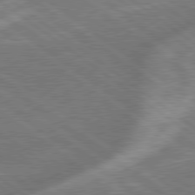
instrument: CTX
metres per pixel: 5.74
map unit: lApd
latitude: 79.1026
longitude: -171.2348
